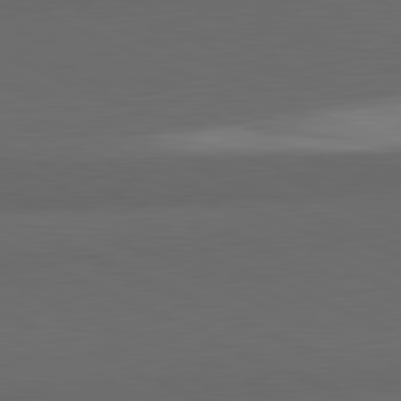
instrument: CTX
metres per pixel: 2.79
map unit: lApd
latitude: 81.9717
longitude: 157.4832
